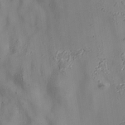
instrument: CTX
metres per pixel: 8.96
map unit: Nhe
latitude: -37.3887
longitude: 138.4440
